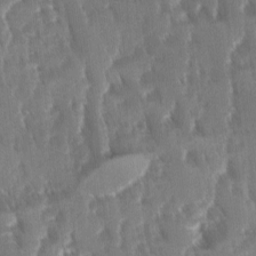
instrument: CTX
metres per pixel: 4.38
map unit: Ave
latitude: -11.4266
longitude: -119.8016
